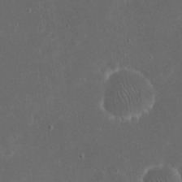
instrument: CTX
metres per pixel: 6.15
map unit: eHh
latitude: 20.2901
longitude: -68.8947
